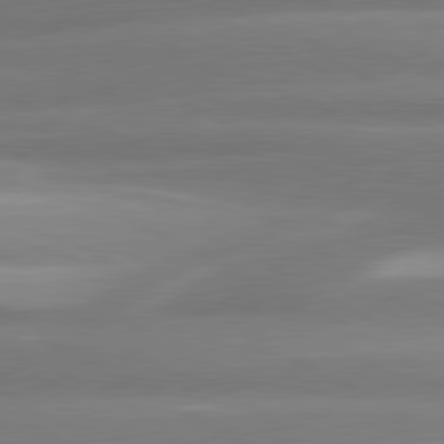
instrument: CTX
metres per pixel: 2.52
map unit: lApd
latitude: 80.7246
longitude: -135.1403
